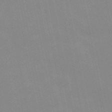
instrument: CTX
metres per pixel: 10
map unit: Hve
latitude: 30.7058
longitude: 150.3117
